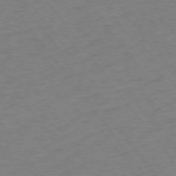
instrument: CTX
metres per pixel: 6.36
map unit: Ap
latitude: -75.4644
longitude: -65.5560
